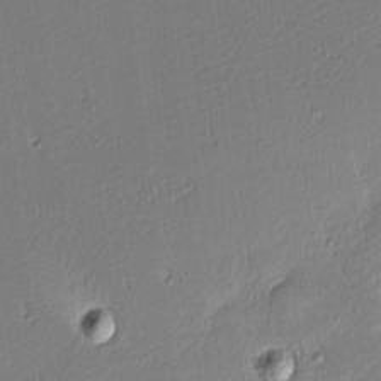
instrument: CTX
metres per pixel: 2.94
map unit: Nhu
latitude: 1.2537
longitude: -78.5357
